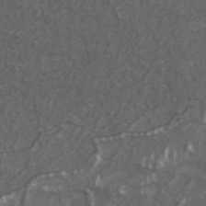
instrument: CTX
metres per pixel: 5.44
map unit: ANa
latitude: 46.1011
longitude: 27.3887
